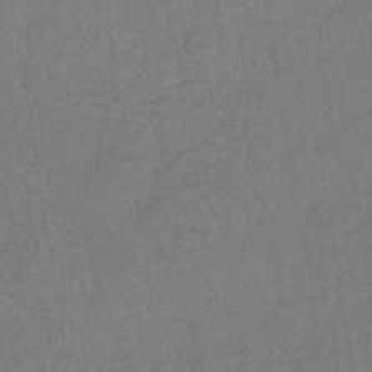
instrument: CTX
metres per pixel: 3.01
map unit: lHb
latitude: -40.9542
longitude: 68.8597
